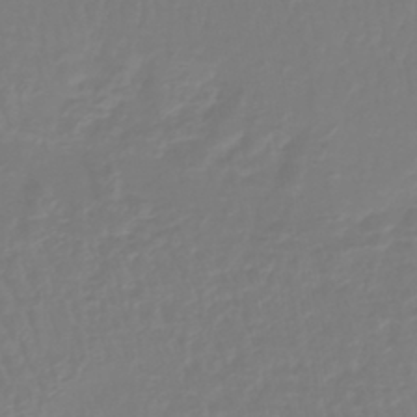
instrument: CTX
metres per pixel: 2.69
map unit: lHb
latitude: -42.1605
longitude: 60.5763
